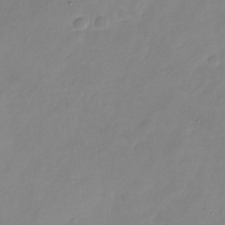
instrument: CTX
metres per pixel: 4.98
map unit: Nhu
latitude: -24.1228
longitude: -69.7639
